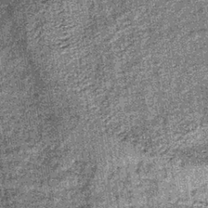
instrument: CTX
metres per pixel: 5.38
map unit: lHb
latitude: -36.6329
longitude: 64.7274
